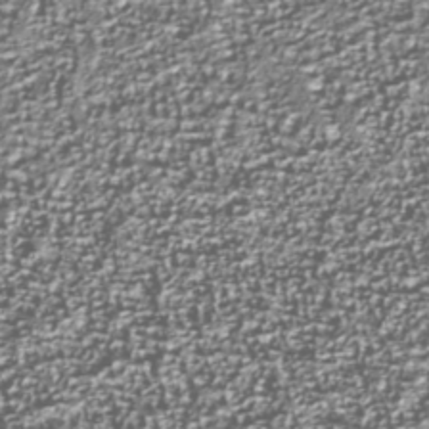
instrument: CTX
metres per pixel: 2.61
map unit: Nhu
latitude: -38.5196
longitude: -82.1011
